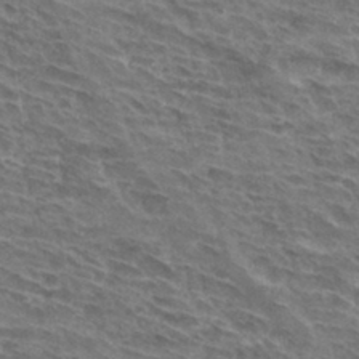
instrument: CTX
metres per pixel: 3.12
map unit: Hto
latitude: 32.8191
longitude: -44.8758
